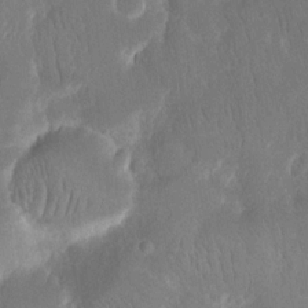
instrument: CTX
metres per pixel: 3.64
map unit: eHh
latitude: 15.4616
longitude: -72.6869
